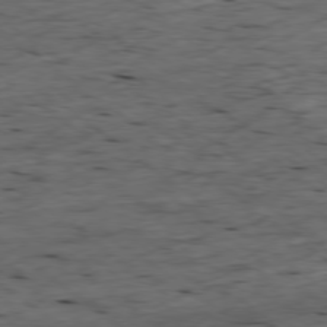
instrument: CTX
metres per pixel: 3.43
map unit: Ap
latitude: -78.6140
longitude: -90.0822
